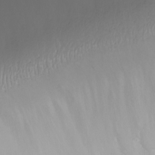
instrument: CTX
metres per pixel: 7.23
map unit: Nhu
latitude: -8.9353
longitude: -81.8205
